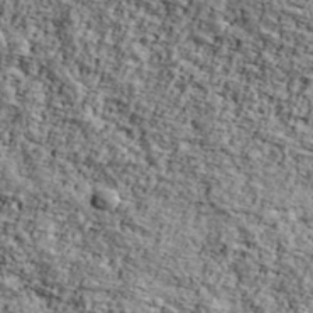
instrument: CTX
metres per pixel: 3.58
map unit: Ave
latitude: 42.4412
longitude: -110.7435
